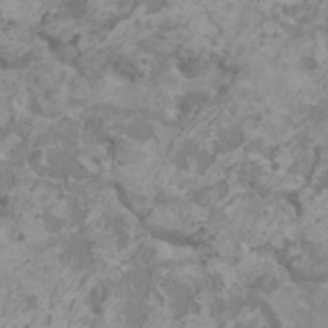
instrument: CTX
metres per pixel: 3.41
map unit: HNhu
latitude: 1.2726
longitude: -1.1025
